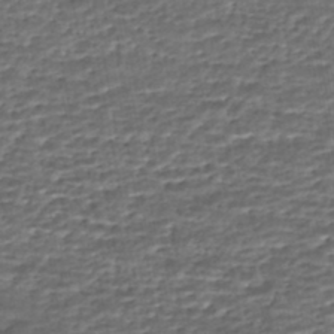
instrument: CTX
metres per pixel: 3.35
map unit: HNhu
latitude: -46.3873
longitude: 105.5588
